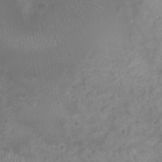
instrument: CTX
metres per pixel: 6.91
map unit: Nhu
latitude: 2.4790
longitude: -15.1970
